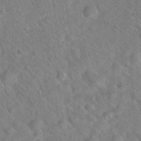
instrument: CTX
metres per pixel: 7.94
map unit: Hto
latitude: 20.1200
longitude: -53.1403
